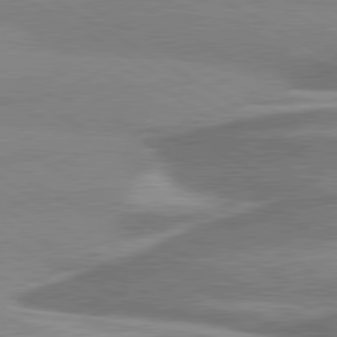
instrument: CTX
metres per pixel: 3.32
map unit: lApd
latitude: 80.5168
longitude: -178.7247
